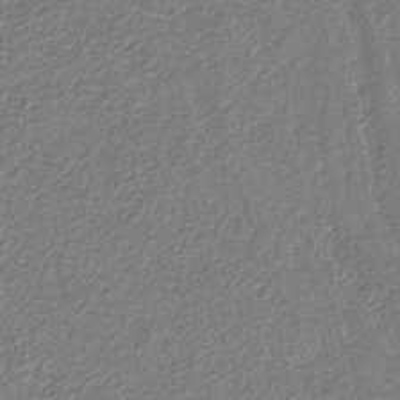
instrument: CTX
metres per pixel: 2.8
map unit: eAb
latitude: -39.1620
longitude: 51.5210
